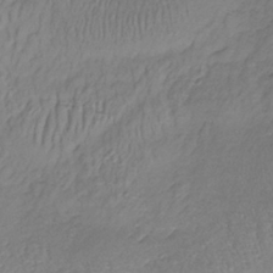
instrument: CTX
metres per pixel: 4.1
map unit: lHb
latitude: -37.8044
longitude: 58.7085
